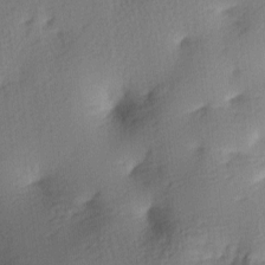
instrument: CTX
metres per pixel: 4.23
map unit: lAa
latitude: -8.3306
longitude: -124.5923
